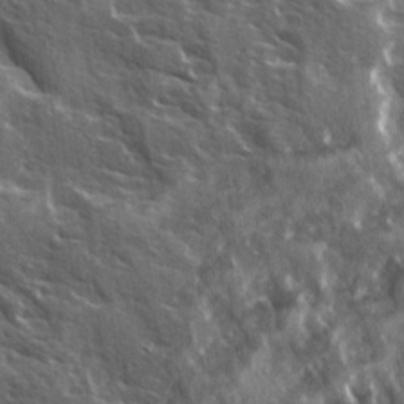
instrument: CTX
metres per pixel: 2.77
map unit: Ave
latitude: 15.2915
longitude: -131.9340
